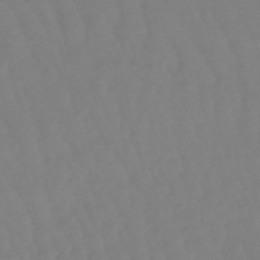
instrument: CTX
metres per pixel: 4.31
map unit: lHb
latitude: -49.0865
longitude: 76.2362
